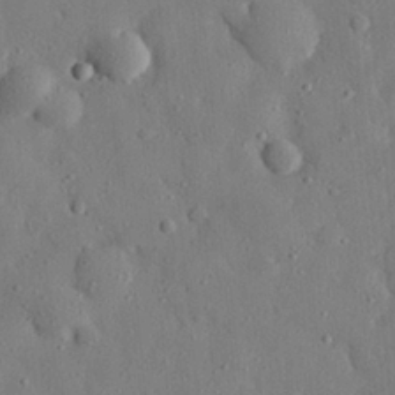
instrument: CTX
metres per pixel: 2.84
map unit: eHh
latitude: 27.8772
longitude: -77.6127
